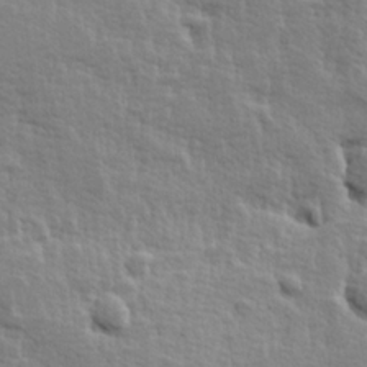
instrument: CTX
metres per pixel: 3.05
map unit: Hve
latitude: 25.4804
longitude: 144.4440
